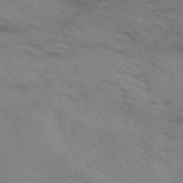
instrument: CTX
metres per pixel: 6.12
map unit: HNhu
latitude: -43.3320
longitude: 90.0661
